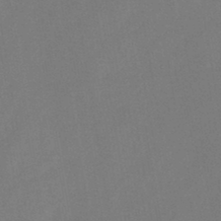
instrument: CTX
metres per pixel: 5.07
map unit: HNb
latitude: -44.9164
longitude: -39.0647
